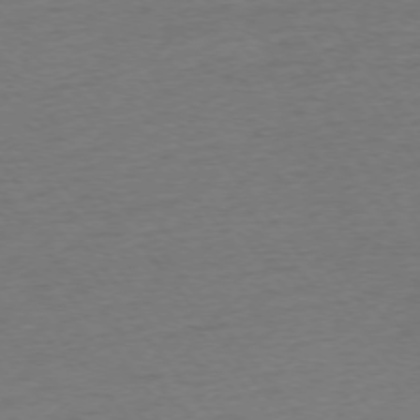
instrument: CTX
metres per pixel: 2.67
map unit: Ap
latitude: -74.9542
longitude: -70.7624
